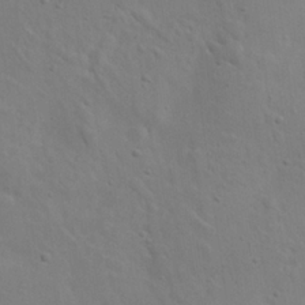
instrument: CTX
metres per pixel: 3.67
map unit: eHh
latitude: 24.1011
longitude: -69.8206
